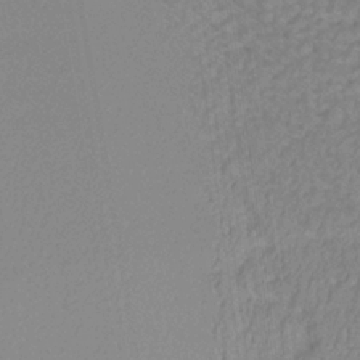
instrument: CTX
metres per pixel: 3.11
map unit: lHb
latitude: -33.2187
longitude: 67.3887
